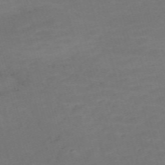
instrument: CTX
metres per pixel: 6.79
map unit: Nve
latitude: -59.1998
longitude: 58.5006
